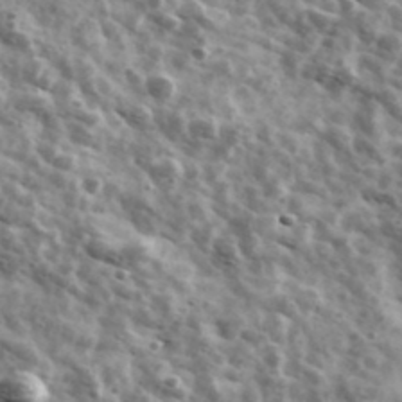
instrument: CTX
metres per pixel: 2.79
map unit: Ave
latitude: 41.9339
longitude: -107.1781
